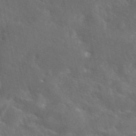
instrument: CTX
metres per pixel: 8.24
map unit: eAb
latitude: 45.6694
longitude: 125.1998
